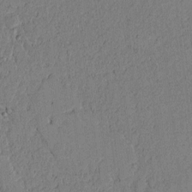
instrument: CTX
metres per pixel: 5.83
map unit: Htu
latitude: -3.2753
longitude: 167.1998
